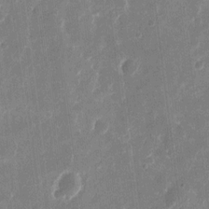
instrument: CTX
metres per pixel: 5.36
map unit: eHh
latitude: 11.4427
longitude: -70.0633
